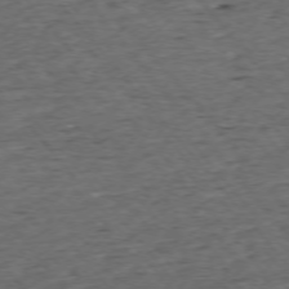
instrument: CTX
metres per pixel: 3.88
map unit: Ap
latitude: -75.2754
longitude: -90.2900
